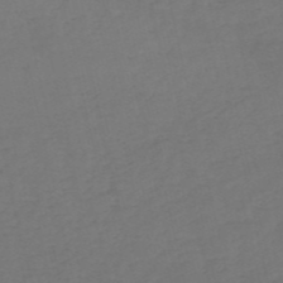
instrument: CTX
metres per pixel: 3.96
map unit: HNb
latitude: -54.1417
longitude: -50.1766
